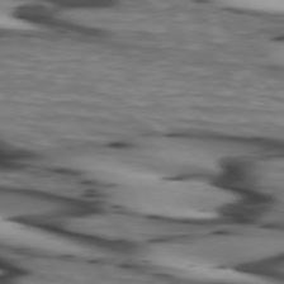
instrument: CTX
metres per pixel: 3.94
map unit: lApd
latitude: 74.1578
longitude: -64.3656
